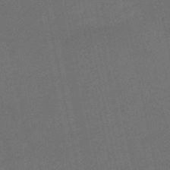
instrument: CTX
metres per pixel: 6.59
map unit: lHb
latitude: -50.6140
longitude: 80.7086
